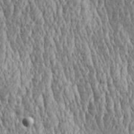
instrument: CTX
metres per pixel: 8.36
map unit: Aa
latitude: 30.1011
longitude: -137.7261
